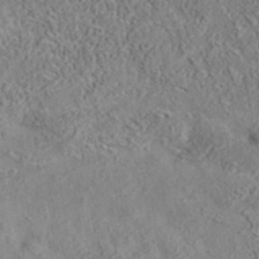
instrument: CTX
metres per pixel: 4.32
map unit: eAb
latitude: 35.4426
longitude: 107.3510
